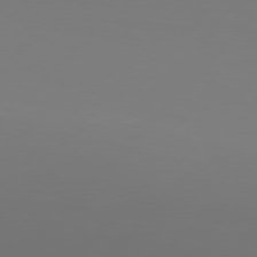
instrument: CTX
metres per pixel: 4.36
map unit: Hpe
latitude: 76.6868
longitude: -137.7072
